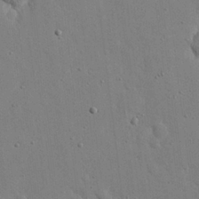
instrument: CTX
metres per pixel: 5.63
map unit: eHh
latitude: 19.5560
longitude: -70.9891
